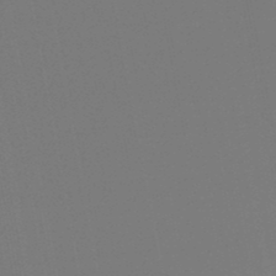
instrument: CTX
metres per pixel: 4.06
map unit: lHb
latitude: -47.2187
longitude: 74.7086
